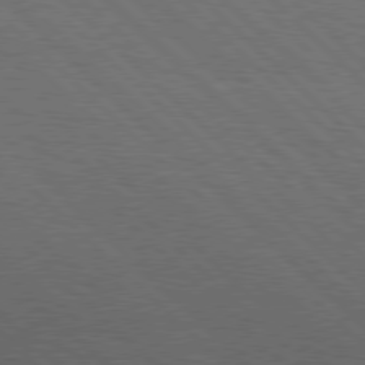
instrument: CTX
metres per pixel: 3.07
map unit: Hpe
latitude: 77.6127
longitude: -127.3104
